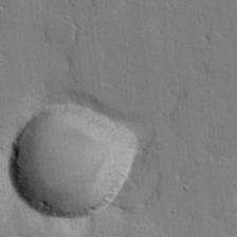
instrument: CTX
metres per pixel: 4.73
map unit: lHvf
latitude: 21.1970
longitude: 146.6140
